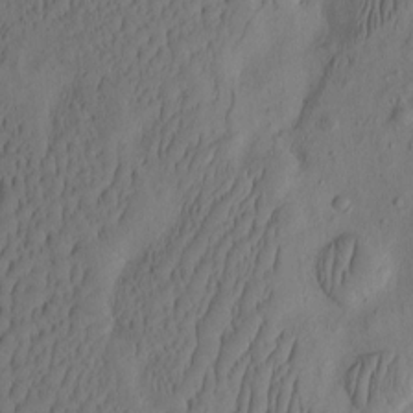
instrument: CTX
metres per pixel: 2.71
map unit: eHh
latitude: -2.3117
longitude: 16.8030
